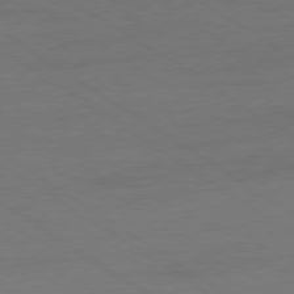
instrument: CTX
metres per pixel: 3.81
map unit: Ap
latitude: -79.6721
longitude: -53.0270
